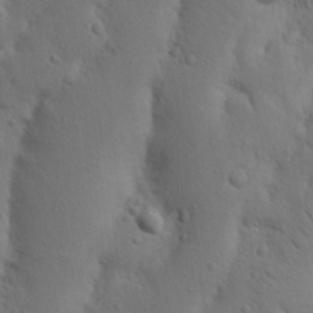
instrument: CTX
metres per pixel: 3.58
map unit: Nhu
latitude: 19.6694
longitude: -75.6316
